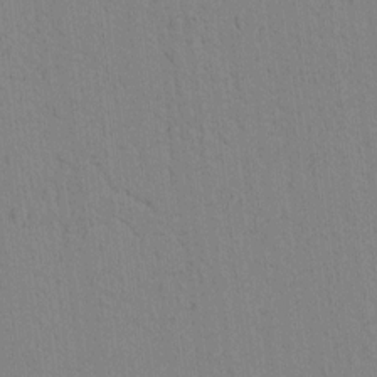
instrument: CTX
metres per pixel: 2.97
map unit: lAvf
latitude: 9.0836
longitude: 167.5399
